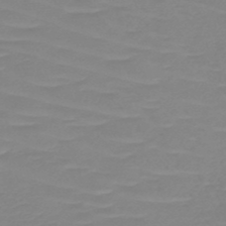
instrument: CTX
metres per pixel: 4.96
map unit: HNb
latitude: -49.1998
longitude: -51.4804
